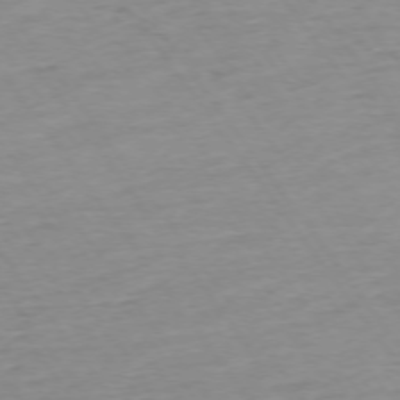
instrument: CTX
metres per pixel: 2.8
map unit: Ap
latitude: -74.6519
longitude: -83.6316
